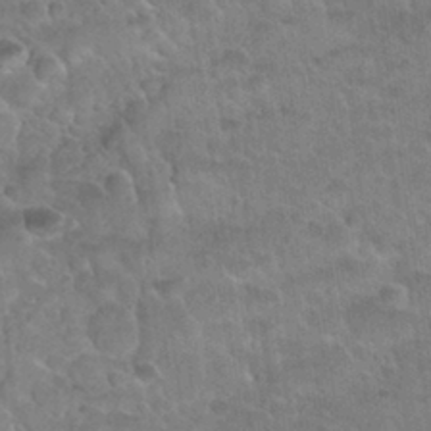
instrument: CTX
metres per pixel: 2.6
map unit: Nhu
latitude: 31.1404
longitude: -52.0633
